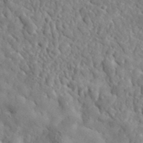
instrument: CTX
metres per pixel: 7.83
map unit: lHvf
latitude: 35.4615
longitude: -86.7624
